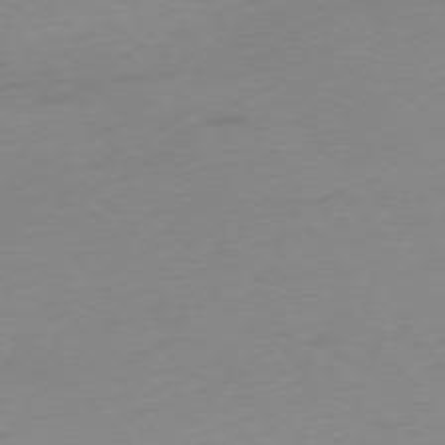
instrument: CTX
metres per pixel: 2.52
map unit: Ap
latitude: -76.1228
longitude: -71.7261
